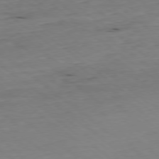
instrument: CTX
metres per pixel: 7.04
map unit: Ap
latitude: -78.6140
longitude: -90.4979
